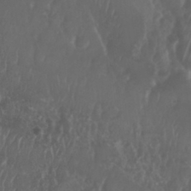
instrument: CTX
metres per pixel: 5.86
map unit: Nhu
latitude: 29.2915
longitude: -56.7435
